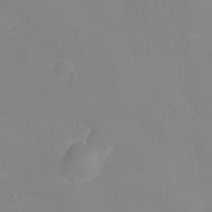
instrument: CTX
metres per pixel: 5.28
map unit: eHh
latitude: 21.9717
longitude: -64.4601
